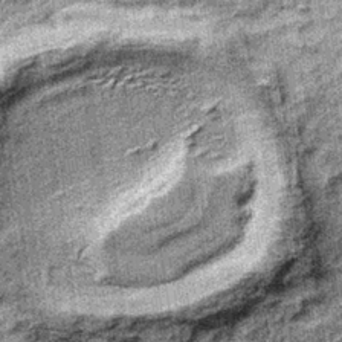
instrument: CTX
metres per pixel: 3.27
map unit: lHb
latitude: -36.7652
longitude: 64.5196
